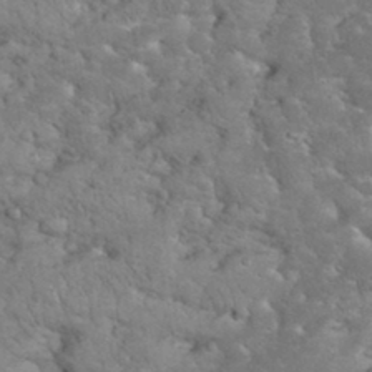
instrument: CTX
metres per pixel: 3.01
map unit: eHh
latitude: 35.1781
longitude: -65.3293
